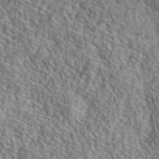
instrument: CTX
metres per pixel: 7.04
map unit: ANa
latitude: 40.8191
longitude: -86.4790
